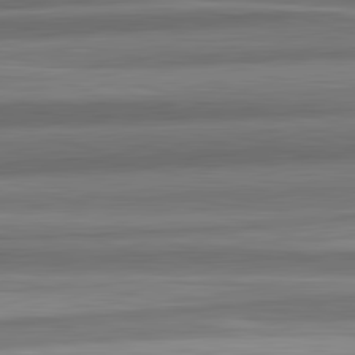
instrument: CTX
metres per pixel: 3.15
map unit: lApd
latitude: 82.7624
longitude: 178.3306
